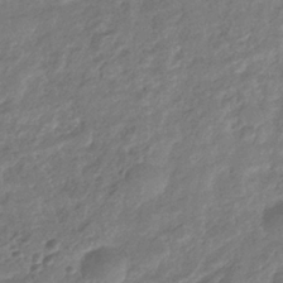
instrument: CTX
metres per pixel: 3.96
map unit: eHb
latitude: -34.2550
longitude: 80.1417
